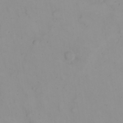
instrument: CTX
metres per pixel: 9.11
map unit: eHh
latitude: 21.6505
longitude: -64.1200
